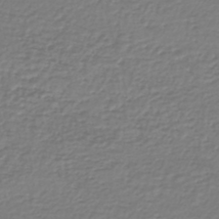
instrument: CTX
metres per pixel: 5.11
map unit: lHb
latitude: -46.7463
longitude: 62.8219
